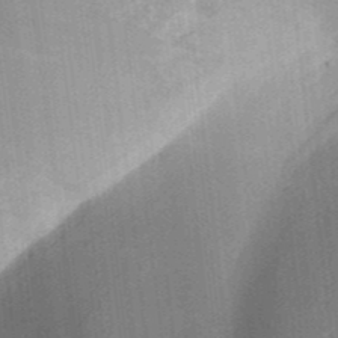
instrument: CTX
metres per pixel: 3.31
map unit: Aa
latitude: 31.6316
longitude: -142.0822
